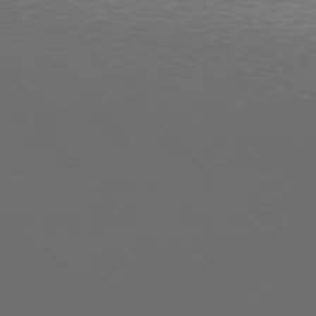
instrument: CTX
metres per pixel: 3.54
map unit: Ap
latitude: -76.4251
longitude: -74.2712
